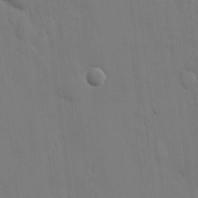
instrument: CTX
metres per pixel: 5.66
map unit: eHh
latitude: 13.4804
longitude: -70.4979
